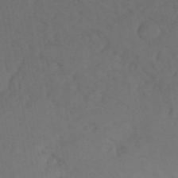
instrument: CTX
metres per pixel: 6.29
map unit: Nhu
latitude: 26.1578
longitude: -69.9528
